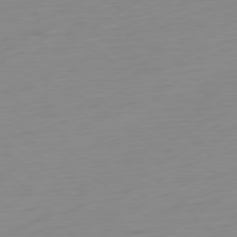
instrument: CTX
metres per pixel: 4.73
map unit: Ap
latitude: -78.8786
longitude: -66.1388
